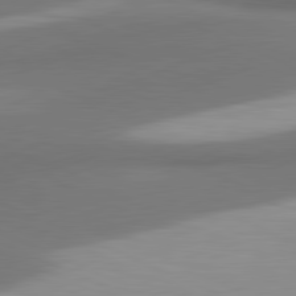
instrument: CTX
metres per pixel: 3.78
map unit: lApd
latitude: 81.4048
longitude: 171.2565
